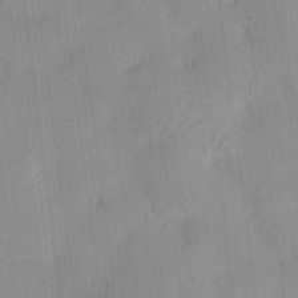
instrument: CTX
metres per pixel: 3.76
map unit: HNhu
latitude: 14.4223
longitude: 12.4251
